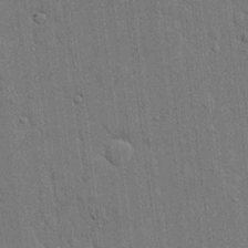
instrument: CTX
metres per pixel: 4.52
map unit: eHh
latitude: 15.1404
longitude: -68.8380
